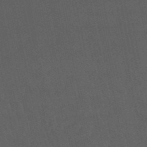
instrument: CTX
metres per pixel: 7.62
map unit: eHb
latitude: -50.5385
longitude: 72.2172
